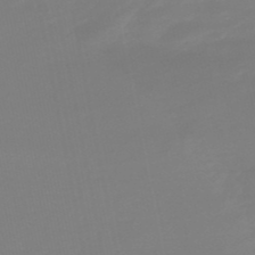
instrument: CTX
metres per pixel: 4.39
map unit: lHb
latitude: -49.5022
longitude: 79.7477
